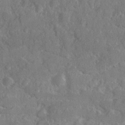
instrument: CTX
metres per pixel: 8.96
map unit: Ave
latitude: 20.3845
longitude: -130.2145
